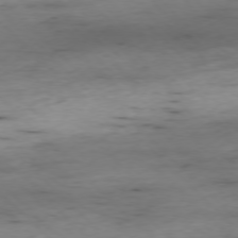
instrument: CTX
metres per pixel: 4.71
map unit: Ap
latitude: -77.0486
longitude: -90.8569
